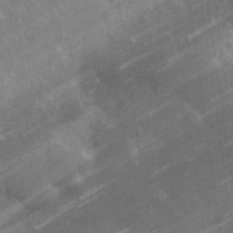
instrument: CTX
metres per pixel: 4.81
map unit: lHvf
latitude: 32.9703
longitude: -92.7246
